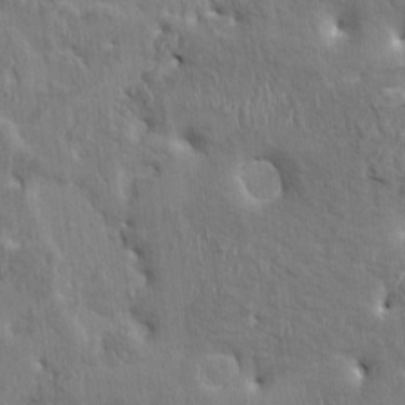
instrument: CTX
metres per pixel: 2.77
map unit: HNhu
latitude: 4.3656
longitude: -6.8758
